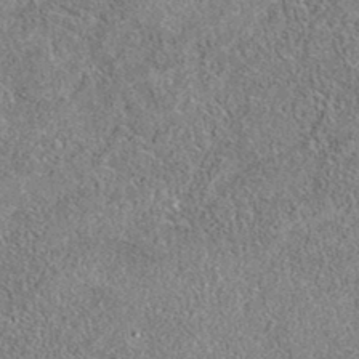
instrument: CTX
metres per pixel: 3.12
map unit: eAb
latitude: 35.9717
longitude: 113.1431
